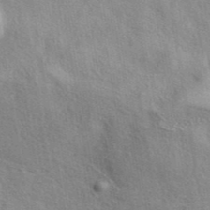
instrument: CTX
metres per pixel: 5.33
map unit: eAb
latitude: 40.9324
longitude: 103.8233
